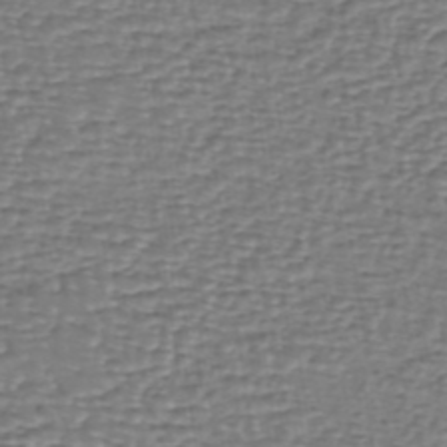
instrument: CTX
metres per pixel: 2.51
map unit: eHh
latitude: -40.5385
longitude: -29.3859
